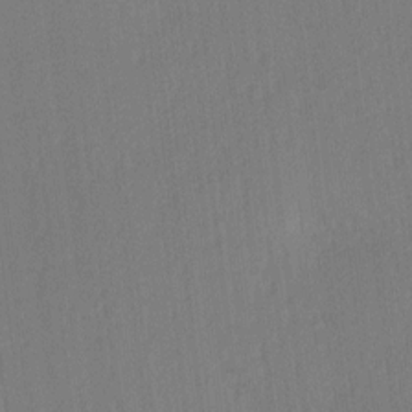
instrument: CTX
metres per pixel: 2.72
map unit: Ave
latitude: 12.7435
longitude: -107.1781
